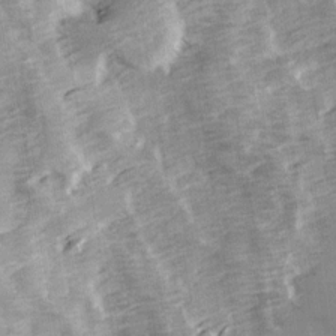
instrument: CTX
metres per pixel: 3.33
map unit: Ave
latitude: 13.9528
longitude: -104.0255
